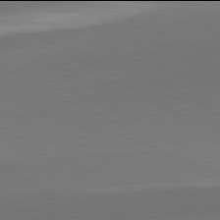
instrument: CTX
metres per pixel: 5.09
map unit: lApd
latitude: 81.9906
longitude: 149.5022
